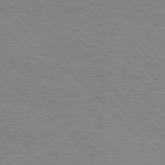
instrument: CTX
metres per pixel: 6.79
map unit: Hpe
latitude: 77.1025
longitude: -153.2726
